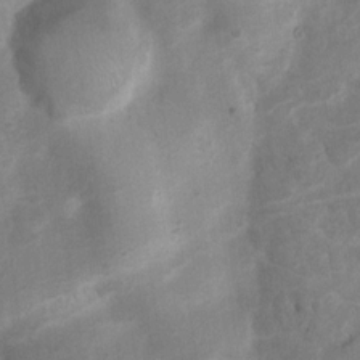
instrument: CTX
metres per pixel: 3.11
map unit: Nhu
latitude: 8.0255
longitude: -22.2145
